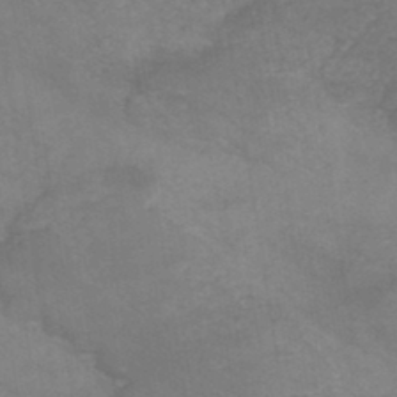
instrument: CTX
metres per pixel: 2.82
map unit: HNb
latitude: -45.3699
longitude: -37.2915
